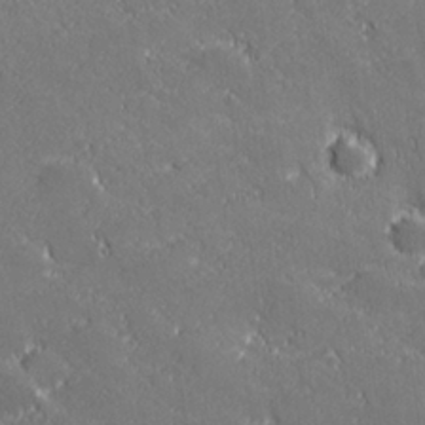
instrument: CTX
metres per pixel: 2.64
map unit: lHvf
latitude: 27.0648
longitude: 142.1416
